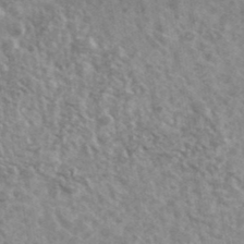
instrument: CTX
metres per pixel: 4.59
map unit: Ave
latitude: 39.5560
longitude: -106.2145
